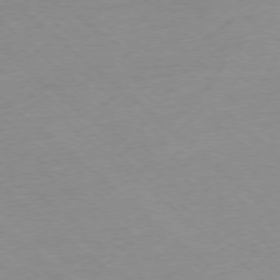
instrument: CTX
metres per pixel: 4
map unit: Ap
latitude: -77.5588
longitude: -96.3845
